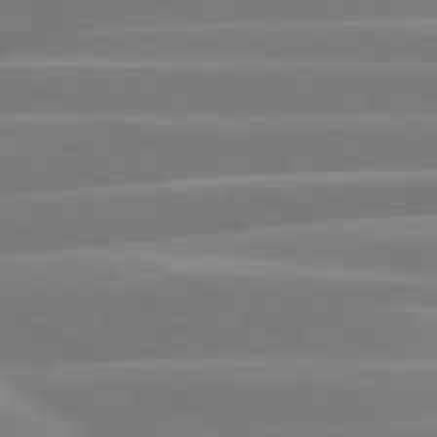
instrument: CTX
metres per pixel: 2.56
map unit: lApd
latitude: 80.9136
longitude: -129.7449
